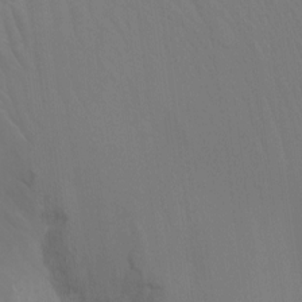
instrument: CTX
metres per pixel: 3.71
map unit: Htu
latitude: -7.2565
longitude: -69.3103
